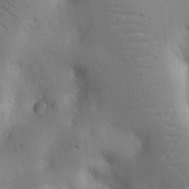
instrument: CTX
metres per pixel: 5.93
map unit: Nhu
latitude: 14.6491
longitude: -78.4601
